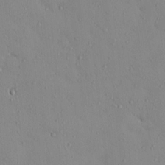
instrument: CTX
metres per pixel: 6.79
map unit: eHh
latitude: -0.0094
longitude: 17.9745
